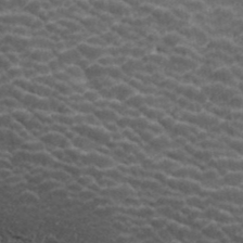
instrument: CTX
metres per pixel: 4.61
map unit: ANa
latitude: 41.4237
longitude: 26.7841
